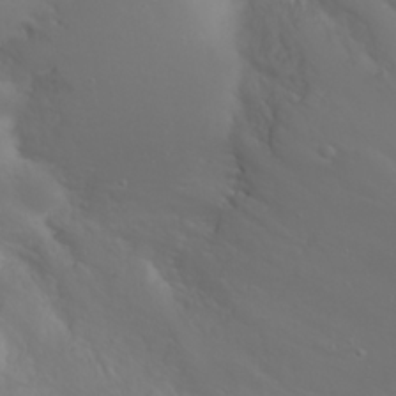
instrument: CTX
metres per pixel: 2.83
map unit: Nhu
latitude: 23.9150
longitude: -64.1011
